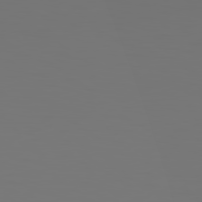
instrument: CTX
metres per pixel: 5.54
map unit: Hpe
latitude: 78.9703
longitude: -139.5182
